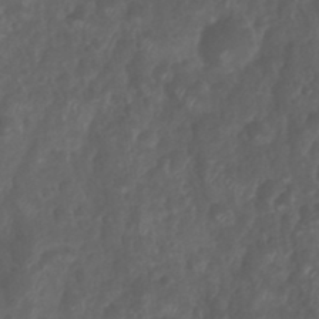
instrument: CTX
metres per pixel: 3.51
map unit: Nhu
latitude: 28.6679
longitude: -56.3467
